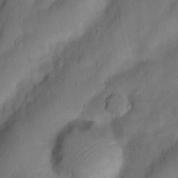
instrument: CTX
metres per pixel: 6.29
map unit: Nhu
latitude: 5.1214
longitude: -24.4034
